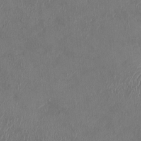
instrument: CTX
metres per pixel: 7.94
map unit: HNhu
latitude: 3.6883
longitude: -6.3845
